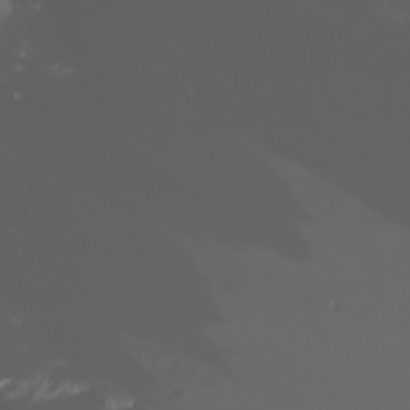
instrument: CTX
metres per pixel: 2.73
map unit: Nhu
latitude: -6.6329
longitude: -83.7638
